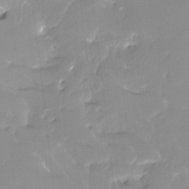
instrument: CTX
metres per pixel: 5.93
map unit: Ht
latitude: -12.9353
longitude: -49.7450
